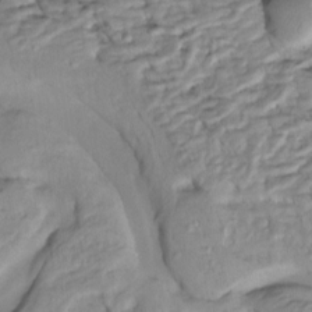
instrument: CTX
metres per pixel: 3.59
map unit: Htu
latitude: -5.6344
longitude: 154.4062
